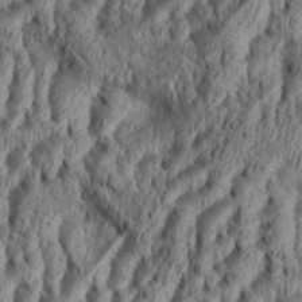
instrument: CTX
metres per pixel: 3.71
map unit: Aa
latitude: 34.0822
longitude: -136.7624
